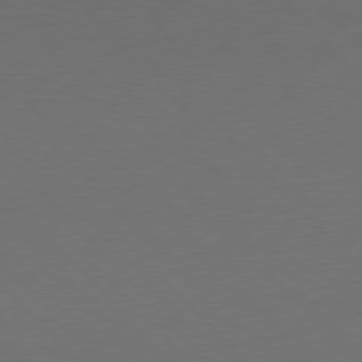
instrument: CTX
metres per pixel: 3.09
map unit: Hpe
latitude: 76.8002
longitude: -155.5182
